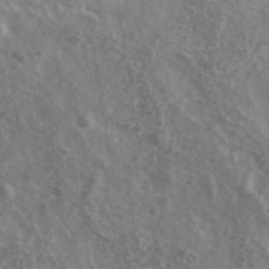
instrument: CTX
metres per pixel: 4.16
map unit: Ave
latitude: 40.1010
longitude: -110.4412
